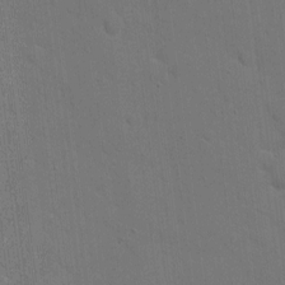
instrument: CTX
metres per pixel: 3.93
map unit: eHh
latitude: 6.7813
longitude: -67.6505
